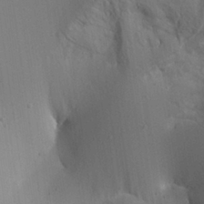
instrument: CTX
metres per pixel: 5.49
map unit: Aa
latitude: 26.7435
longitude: -131.0270
